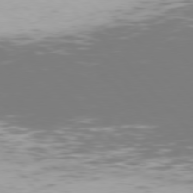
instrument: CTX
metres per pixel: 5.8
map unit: Hpe
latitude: 77.1592
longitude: -169.8772
